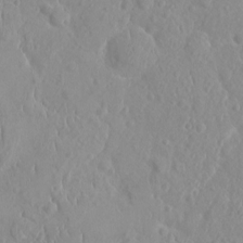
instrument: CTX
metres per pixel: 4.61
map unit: HNhu
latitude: -2.0472
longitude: 10.5007
